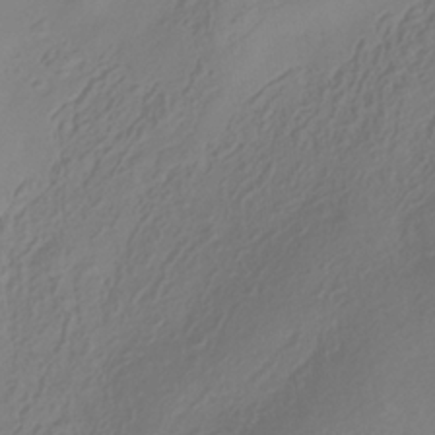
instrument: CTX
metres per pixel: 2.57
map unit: Hve
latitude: -33.9556
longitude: 91.8801
